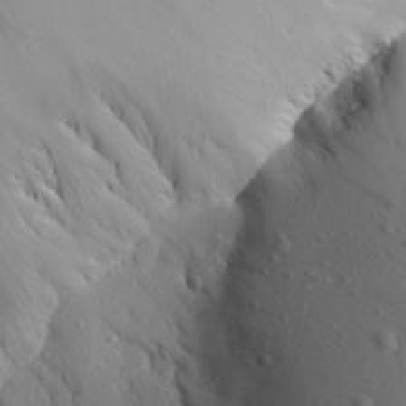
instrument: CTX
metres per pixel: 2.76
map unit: Aa
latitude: 16.6868
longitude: -143.9339
